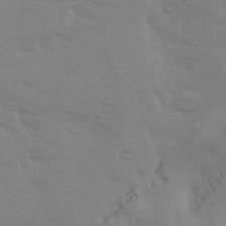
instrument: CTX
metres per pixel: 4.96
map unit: Ave
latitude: 14.1956
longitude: -102.8947
